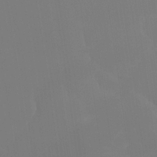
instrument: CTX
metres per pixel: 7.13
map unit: Ht
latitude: -15.4266
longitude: -51.4048
